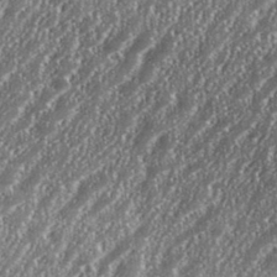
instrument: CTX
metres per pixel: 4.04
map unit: eHh
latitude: 35.4237
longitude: -132.1011
